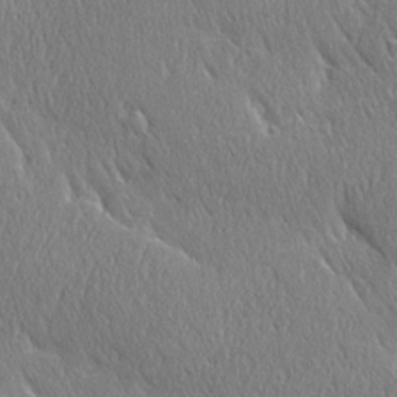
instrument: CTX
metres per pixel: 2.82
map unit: Ave
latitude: 21.4049
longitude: -136.5924
